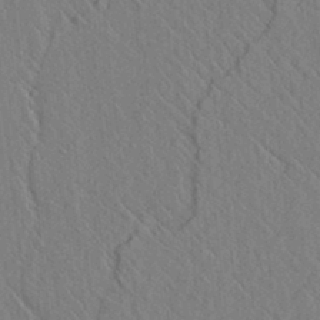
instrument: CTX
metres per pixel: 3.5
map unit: lAvf
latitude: 6.5357
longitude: 160.1417
